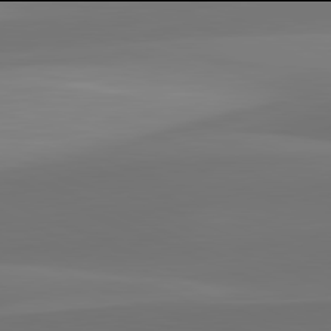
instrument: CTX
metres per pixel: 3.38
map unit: lApd
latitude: 81.9906
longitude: 128.4818
